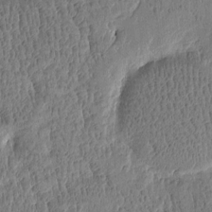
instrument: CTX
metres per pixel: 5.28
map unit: Htu
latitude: -3.9556
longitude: 175.7855
